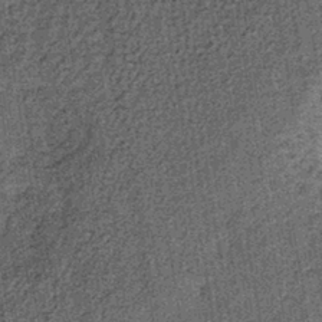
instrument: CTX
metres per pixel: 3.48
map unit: lHb
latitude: -39.8422
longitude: 64.4062
